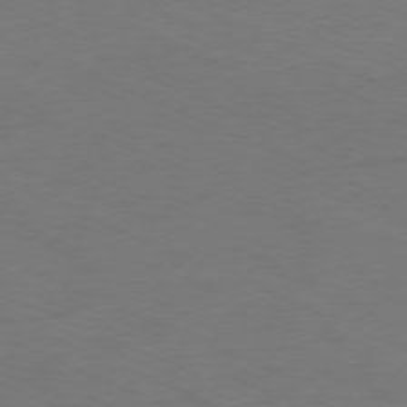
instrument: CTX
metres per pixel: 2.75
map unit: Ap
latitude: -78.7274
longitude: -72.0444
